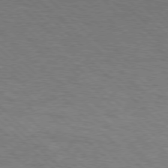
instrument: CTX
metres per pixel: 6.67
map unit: lApd
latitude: 75.5749
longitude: -84.2334
